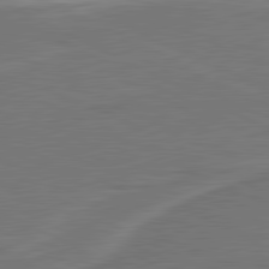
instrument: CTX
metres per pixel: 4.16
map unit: lApd
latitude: 81.1214
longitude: 128.0283
